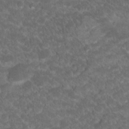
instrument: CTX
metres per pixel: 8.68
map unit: Hto
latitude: 19.2348
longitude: -35.8205
